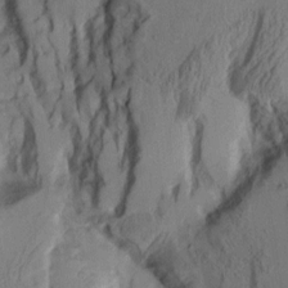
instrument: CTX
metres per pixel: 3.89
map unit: Aa
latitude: 8.1200
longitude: -127.8395
